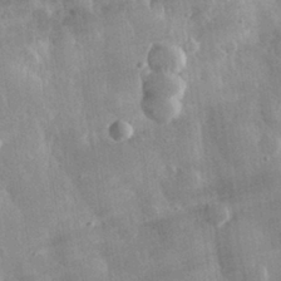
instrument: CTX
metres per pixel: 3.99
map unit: eHh
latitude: 29.9906
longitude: -79.4805
